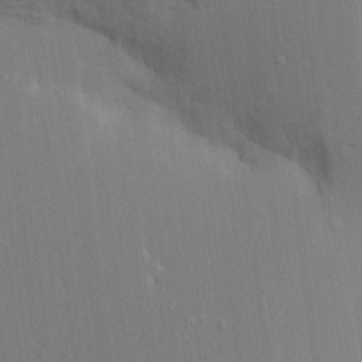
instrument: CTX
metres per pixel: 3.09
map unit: Aa
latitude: 16.7813
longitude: -148.9892
